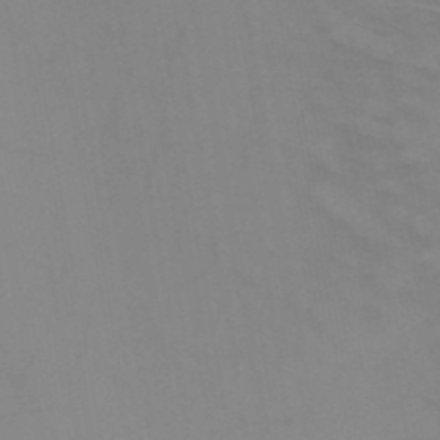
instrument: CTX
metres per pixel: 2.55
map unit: HNb
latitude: -48.3118
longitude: -45.0080
